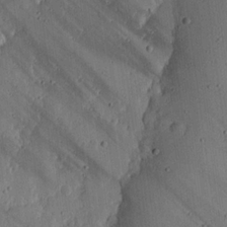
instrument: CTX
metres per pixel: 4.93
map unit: lHvf
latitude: 19.7827
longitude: -115.2914
